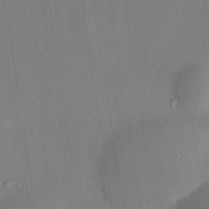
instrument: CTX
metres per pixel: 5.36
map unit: HNhu
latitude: 13.4804
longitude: 12.2362
